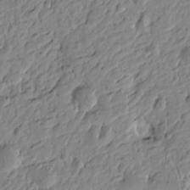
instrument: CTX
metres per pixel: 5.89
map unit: Htu
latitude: -1.4833
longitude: -178.5357
